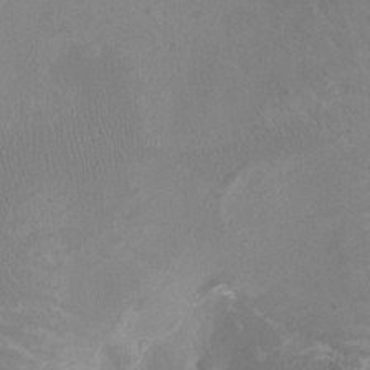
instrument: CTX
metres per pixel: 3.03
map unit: Ht
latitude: -2.7652
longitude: -17.9150
